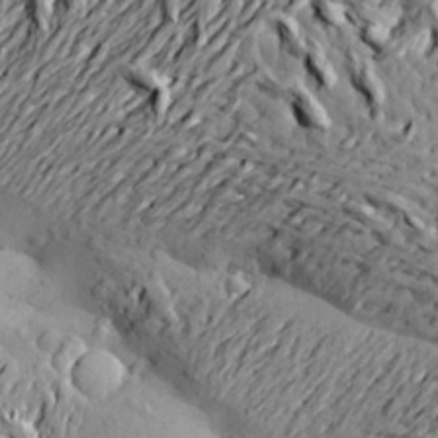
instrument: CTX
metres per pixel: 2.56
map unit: Aa
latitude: 21.4805
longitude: -150.2900
